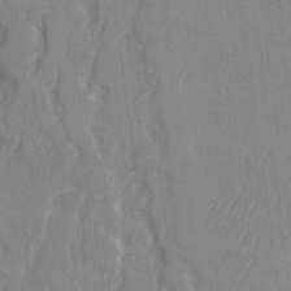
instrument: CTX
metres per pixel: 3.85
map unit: Ave
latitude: 22.1389
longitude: -133.9906
